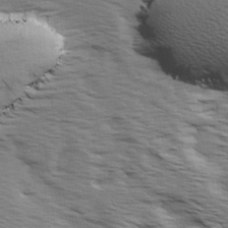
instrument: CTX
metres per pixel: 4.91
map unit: Ave
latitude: 15.2537
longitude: -103.1214
